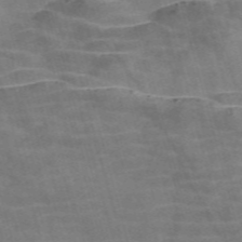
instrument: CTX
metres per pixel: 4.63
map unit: Nve
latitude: -58.5195
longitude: 64.3118
